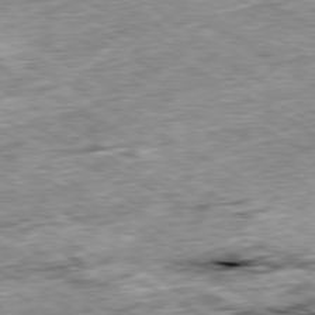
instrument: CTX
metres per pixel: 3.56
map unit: Ap
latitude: -80.2929
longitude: -89.2915
